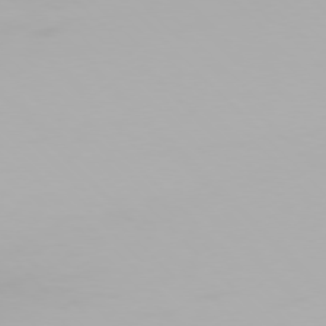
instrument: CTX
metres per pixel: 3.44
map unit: Hpe
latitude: 76.4223
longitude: -134.3656
